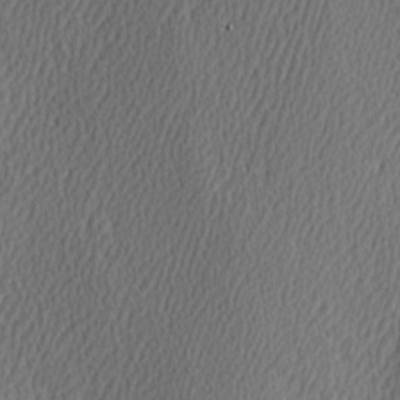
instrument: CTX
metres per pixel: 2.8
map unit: Hve
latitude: 3.2537
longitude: -124.5734
